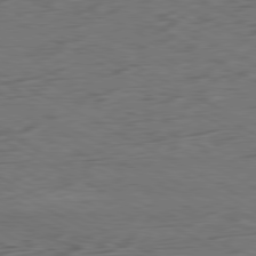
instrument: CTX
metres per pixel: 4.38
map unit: Ap
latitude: -81.1809
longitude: -63.0270
